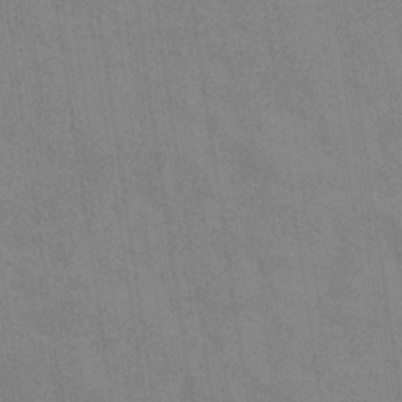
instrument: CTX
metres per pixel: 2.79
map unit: eHb
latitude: -36.6896
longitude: 76.4818
